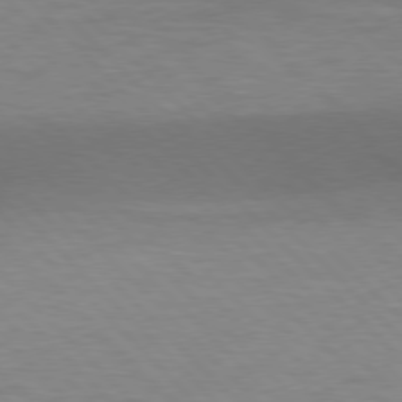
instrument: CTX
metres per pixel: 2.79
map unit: lApd
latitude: 77.0080
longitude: -59.8961
